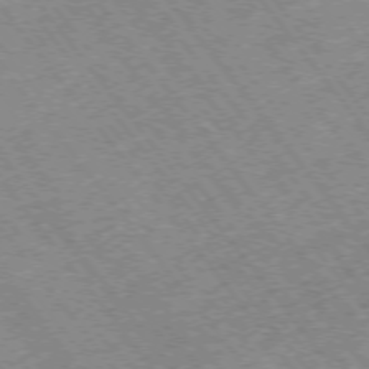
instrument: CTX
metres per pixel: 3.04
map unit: Hpe
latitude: -75.2376
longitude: -18.5923
